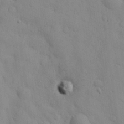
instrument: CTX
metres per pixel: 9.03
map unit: eHh
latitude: 27.5749
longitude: -75.6694
